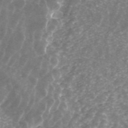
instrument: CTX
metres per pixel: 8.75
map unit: ANa
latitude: 45.1592
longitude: 29.7856
